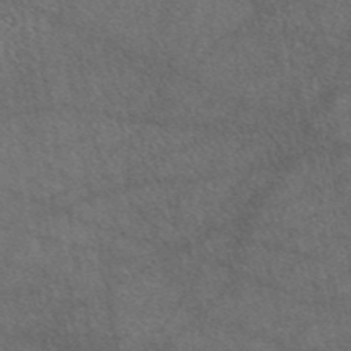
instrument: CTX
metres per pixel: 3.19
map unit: eAb
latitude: 45.6316
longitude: 113.9745
